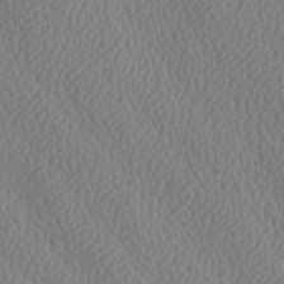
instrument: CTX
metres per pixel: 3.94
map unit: lAa
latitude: -8.8408
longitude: -128.5546
